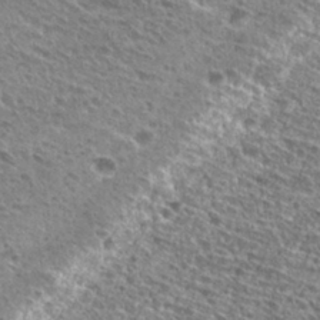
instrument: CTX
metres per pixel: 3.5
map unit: Hto
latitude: 27.4049
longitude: -45.6127
